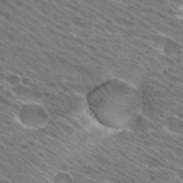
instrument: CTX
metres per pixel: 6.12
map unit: Hto
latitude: 29.0458
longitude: -43.7639
